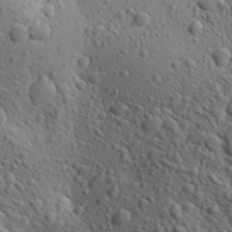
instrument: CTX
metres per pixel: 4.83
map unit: Aa
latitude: 23.4804
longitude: -143.8583
